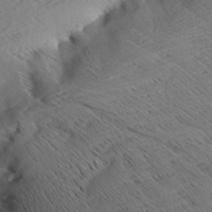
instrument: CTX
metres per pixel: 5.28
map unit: Aa
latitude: 8.4979
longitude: -140.2144
